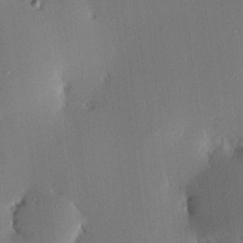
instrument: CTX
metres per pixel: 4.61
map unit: eHh
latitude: 22.8002
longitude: -90.8191
